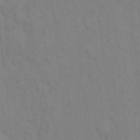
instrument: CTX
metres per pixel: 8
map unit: Hto
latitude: 13.9150
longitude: -57.7260
